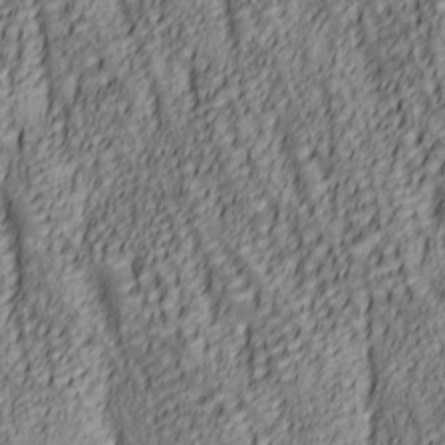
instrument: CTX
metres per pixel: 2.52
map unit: lAa
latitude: 6.0444
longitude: -116.6113
